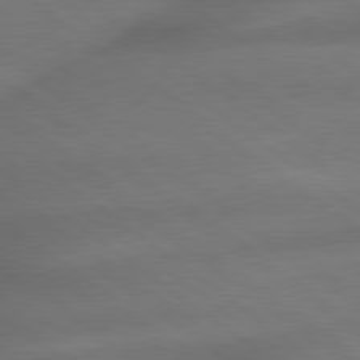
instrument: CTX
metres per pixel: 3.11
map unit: lApd
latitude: 79.4616
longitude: -167.8016
